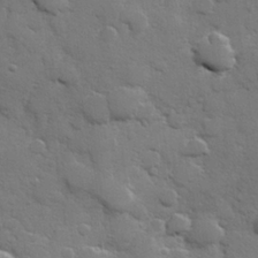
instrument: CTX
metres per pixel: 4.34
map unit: Hve
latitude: 25.5560
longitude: 148.5574
